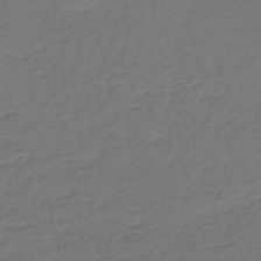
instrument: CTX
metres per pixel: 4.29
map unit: lHb
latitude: -43.9745
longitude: 70.7085
